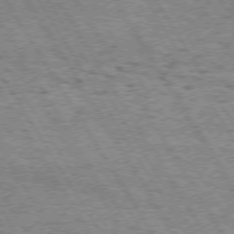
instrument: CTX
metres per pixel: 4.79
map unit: Hpe
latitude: 73.4616
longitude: -133.4615
